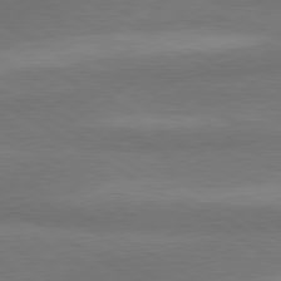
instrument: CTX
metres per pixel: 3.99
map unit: lApd
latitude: 80.1389
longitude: -179.2348
